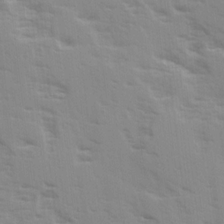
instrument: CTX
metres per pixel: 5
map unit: Ave
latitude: 15.1404
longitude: -130.3846
